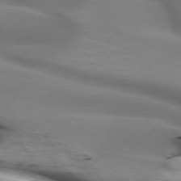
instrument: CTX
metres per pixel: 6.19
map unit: lApd
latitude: 72.8002
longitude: -52.6869
